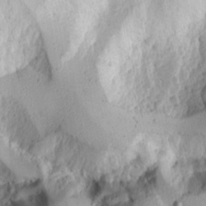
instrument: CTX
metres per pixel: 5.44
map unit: Nhu
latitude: -4.7085
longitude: -82.7813
